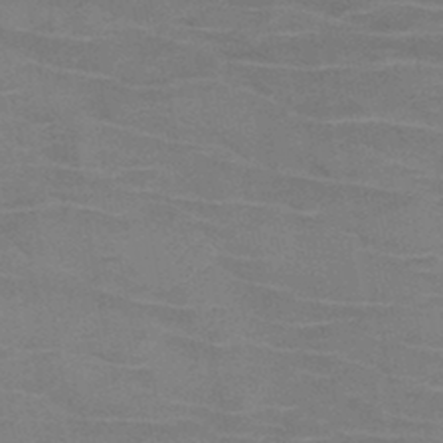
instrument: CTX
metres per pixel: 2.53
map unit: HNb
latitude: -46.5007
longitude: -46.3657
